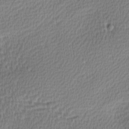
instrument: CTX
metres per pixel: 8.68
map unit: lAa
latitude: 0.5923
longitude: -116.1389
